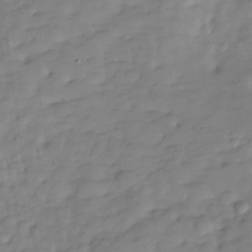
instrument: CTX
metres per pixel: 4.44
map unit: Hve
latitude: -29.8233
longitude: 91.1620
